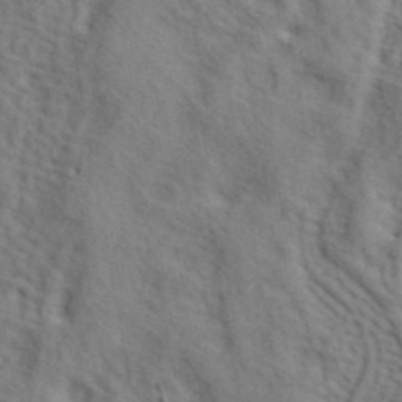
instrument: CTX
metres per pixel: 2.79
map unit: ANa
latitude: 42.1389
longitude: 55.3321
